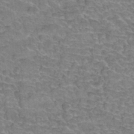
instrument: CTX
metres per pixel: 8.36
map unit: Hto
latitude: 34.9135
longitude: -45.0080
